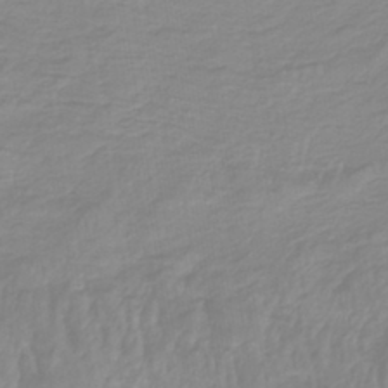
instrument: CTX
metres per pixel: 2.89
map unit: lHb
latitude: -40.4629
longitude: 65.8045
